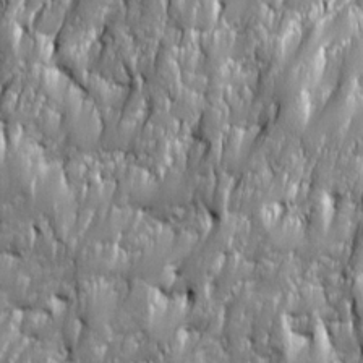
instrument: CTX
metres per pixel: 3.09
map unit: Ave
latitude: 16.1389
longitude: -134.7057
